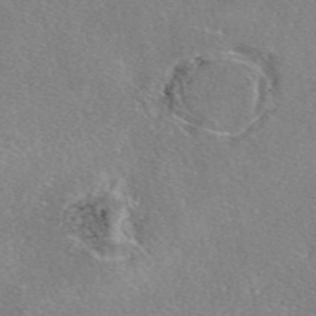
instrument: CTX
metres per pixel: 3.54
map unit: eAb
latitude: 47.6883
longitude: 107.8989
